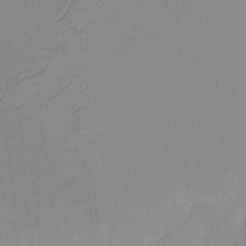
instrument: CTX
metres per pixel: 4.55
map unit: Ht
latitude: -14.1039
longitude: -50.4223
